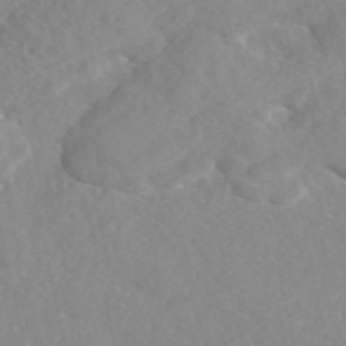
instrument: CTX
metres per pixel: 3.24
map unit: eAb
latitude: 46.7247
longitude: 113.0109
